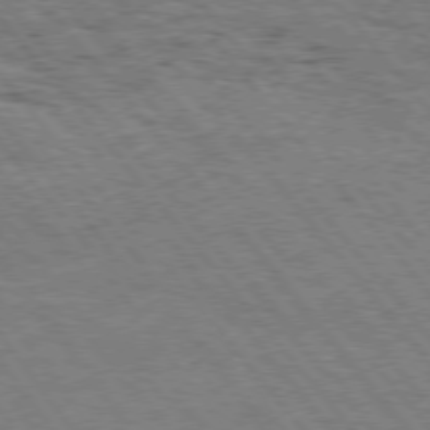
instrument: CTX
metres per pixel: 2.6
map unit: Hpe
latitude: 75.2915
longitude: -140.4601
